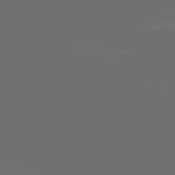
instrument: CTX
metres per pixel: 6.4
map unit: lApd
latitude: 82.1011
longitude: -165.2915
